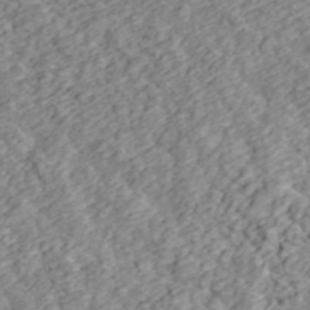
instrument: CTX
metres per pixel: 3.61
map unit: ANa
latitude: 45.8205
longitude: 28.4062
